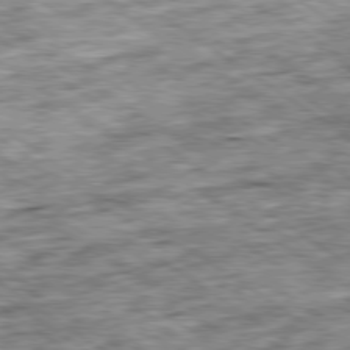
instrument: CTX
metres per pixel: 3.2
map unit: Ap
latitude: -79.7666
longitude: -75.7261
